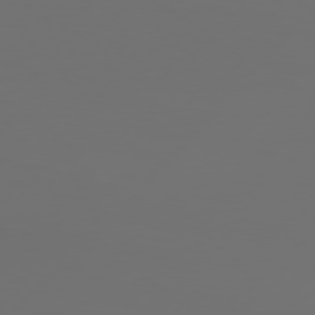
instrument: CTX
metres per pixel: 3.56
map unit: Hpe
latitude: 76.7435
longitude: -140.0633
